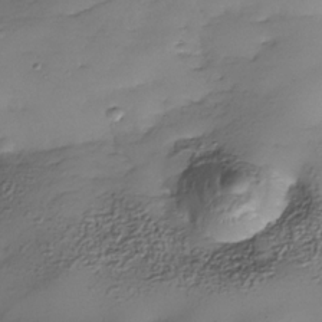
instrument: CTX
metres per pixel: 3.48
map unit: Nhe
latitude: -34.8408
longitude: -143.9528
